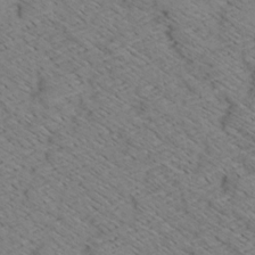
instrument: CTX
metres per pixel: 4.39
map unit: Aa
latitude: 8.7624
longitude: -140.4978
